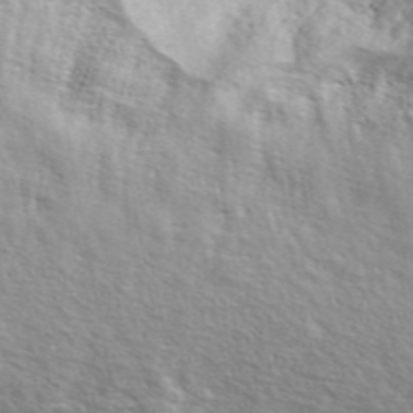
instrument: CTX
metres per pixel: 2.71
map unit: ANa
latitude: 48.8569
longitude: -76.0633
